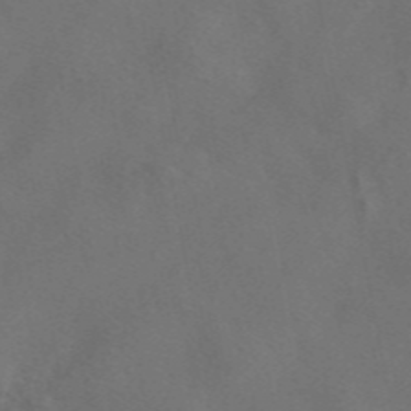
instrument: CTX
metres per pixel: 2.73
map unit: eAb
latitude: 47.1781
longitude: 117.3509
